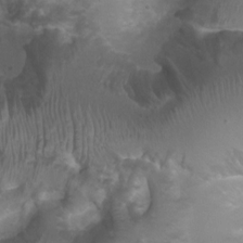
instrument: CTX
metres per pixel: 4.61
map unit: Ht
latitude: 4.1767
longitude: -20.9891
